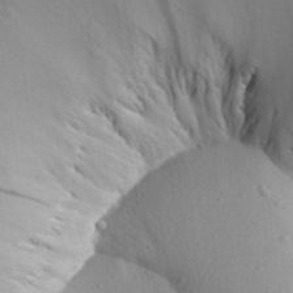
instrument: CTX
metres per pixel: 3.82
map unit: Aa
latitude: 28.4979
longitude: -144.9702
